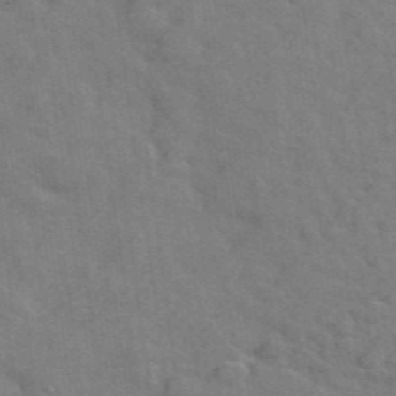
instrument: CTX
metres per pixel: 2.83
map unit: Hto
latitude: 38.7624
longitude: -43.6883
